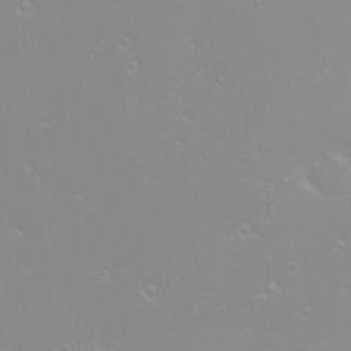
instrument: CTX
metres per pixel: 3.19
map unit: eHh
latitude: -9.7100
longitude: -69.1592
